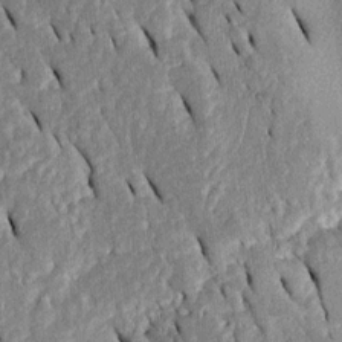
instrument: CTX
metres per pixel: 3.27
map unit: Htu
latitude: -0.6897
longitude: 150.3117
